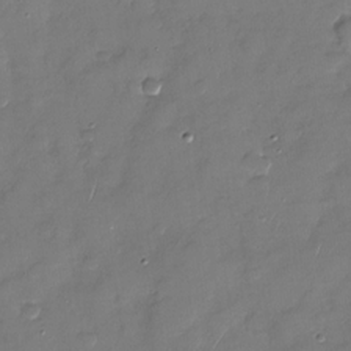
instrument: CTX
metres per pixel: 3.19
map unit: Nhu
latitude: -28.1228
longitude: -65.1403
